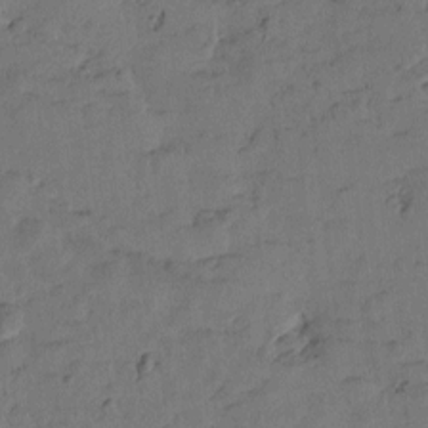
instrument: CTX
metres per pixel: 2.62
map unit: Htu
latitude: -2.3873
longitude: -176.0255
